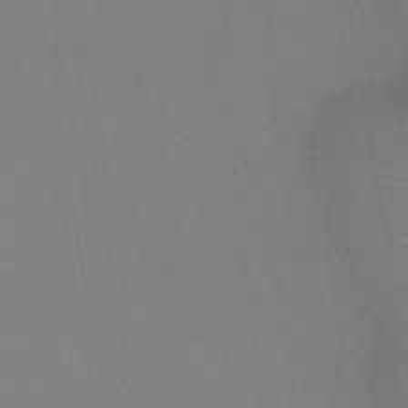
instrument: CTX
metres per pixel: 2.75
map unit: HNb
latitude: -46.3495
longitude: -39.4804
